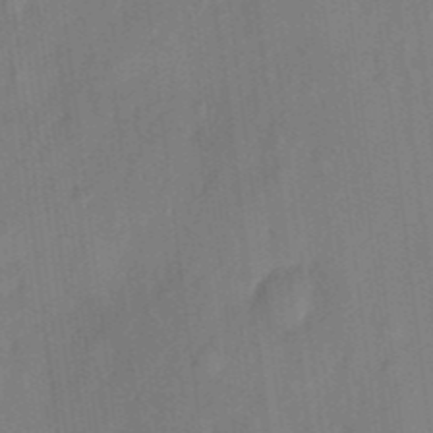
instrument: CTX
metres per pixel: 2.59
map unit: eHh
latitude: 5.6316
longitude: -74.1389
